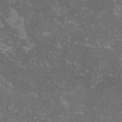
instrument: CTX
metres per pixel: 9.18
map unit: lHvf
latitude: -14.0472
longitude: -98.9513
